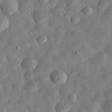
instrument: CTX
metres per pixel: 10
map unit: eHh
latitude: 32.7057
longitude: -75.3482
